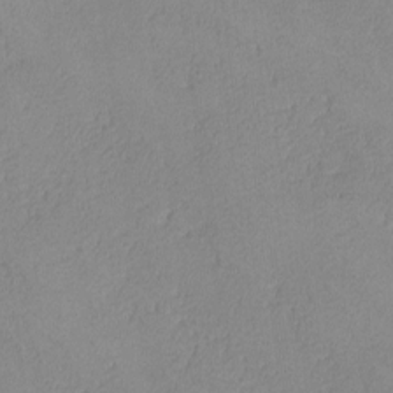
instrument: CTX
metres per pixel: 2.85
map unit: lHvf
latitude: -13.6722
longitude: -102.5357
